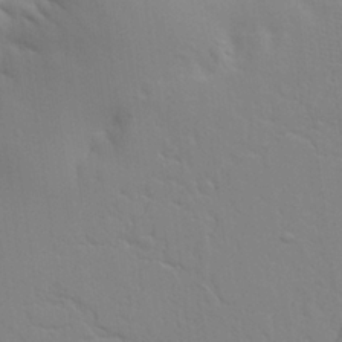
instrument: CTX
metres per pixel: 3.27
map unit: Aa
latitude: 25.6882
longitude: -130.0822
